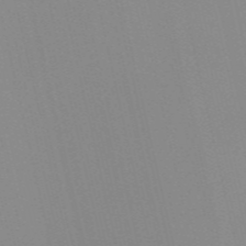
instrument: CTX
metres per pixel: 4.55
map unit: Nve
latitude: -57.5399
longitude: 60.4818
